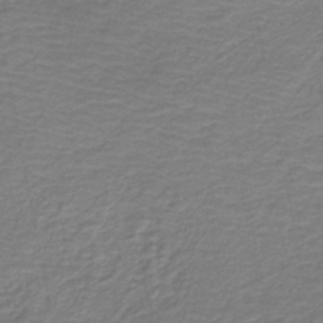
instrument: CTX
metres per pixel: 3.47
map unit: HNb
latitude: -43.6343
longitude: 52.4629
